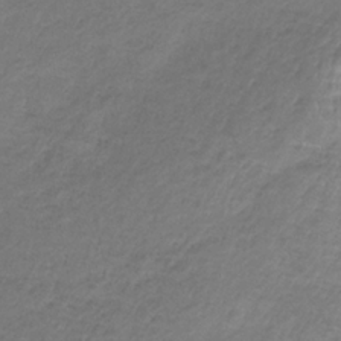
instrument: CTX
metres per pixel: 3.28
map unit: HNb
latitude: -33.5588
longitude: 57.8422
